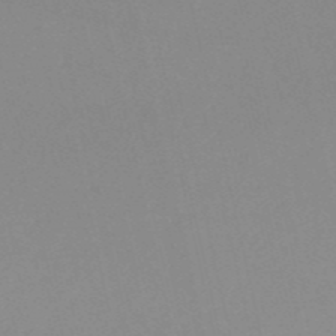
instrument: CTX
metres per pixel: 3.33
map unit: eHh
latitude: -53.8233
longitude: -24.8191
